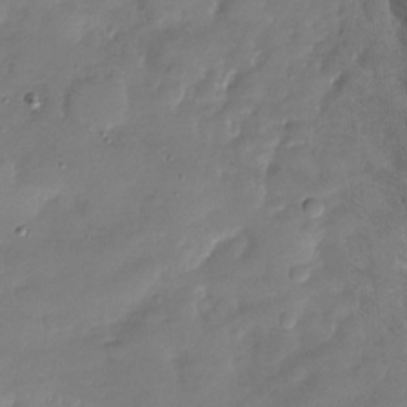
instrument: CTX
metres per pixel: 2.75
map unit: Nhu
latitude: -28.3873
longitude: -58.3089
